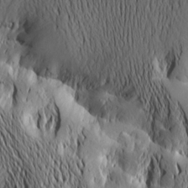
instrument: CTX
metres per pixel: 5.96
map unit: Htu
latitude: -2.6707
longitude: -177.0647
